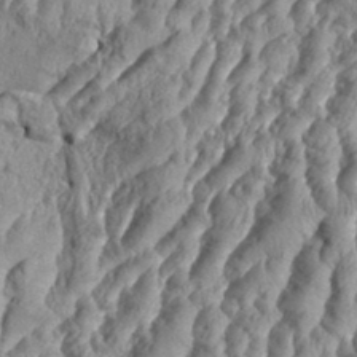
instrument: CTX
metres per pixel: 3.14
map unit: eHh
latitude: 34.5168
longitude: -137.0459
